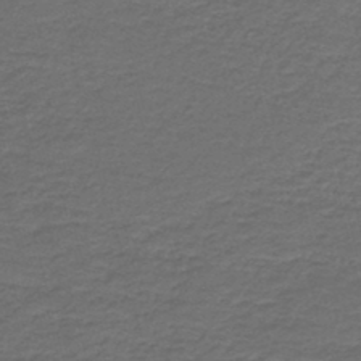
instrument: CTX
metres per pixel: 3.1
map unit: HNb
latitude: -43.8989
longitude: 51.0864
